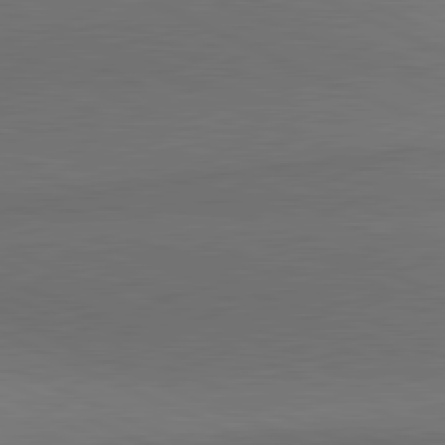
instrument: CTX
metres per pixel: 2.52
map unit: lApd
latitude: 81.4048
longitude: 138.6330
